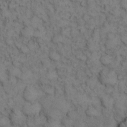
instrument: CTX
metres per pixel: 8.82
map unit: eHh
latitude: 13.7639
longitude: -63.5938
